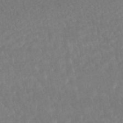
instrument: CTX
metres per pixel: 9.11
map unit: HNhu
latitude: -46.1605
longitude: 96.9920
